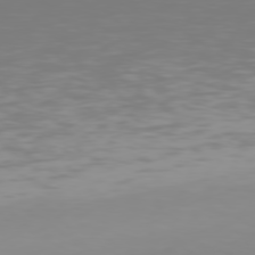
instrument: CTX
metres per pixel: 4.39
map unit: Hpe
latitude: 77.4048
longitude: -176.2711
